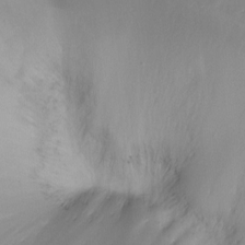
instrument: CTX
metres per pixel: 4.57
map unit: Ht
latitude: -13.2376
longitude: -45.3104
